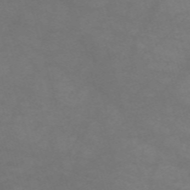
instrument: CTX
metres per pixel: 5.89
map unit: Nve
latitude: -59.1809
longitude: 59.8611
